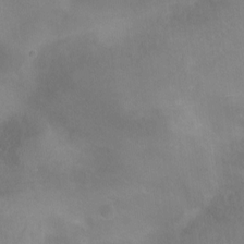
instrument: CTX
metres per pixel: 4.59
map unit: Nhu
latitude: -11.8234
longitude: -40.7435
